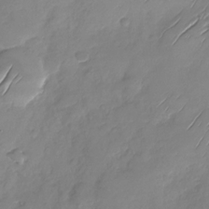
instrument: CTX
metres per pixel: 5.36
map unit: Nhu
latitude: -28.5007
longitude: -61.8961
